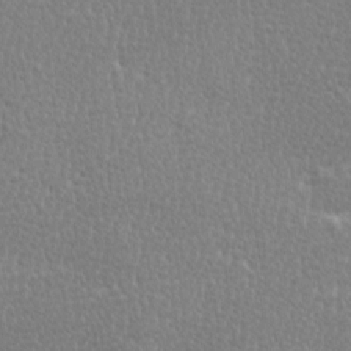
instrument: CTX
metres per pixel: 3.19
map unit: Ave
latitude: -0.1984
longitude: -115.0458
